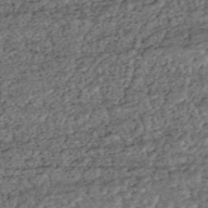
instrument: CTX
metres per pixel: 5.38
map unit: HNhu
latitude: -43.8044
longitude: 107.7100
